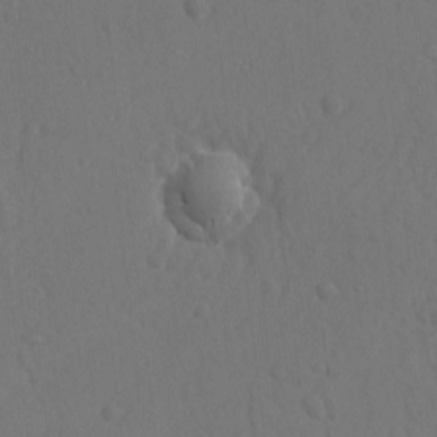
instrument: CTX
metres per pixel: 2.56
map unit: lAvf
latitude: -9.0486
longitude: -120.7624
